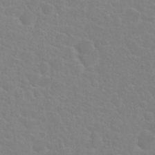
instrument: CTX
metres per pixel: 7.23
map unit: Nhu
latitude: 27.6127
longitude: -51.9339
